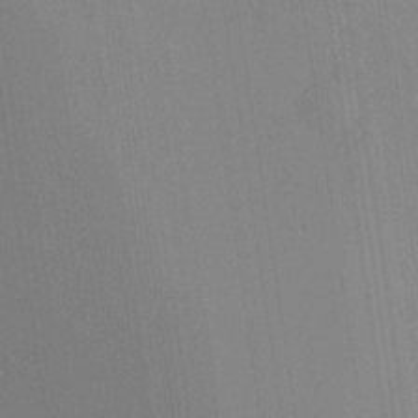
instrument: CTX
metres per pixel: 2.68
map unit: Ave
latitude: 23.5182
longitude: -136.0633
